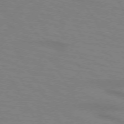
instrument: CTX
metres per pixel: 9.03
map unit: lApd
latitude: 72.3090
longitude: -57.2348
